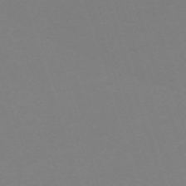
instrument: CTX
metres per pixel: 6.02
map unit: eHh
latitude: -63.0486
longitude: 49.4455
